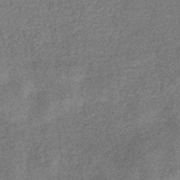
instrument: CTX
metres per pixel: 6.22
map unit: eHb
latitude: -34.4440
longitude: 78.1416
